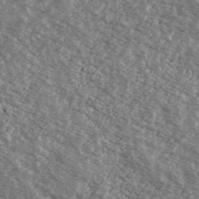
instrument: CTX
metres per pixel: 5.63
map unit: Ave
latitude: 38.8191
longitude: -109.9717
